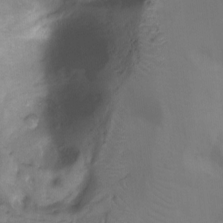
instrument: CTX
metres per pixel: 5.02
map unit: Ht
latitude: -7.8989
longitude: -28.0255
